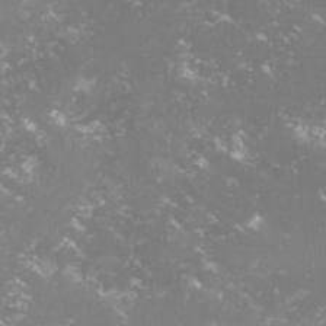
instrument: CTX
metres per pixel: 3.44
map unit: lHvf
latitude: -14.9542
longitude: -100.1956
